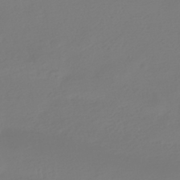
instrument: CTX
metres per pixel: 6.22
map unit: HNhu
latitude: -39.9367
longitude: 98.3495
